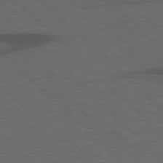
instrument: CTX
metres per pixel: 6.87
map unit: lApd
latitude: 77.7260
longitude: -60.0255
